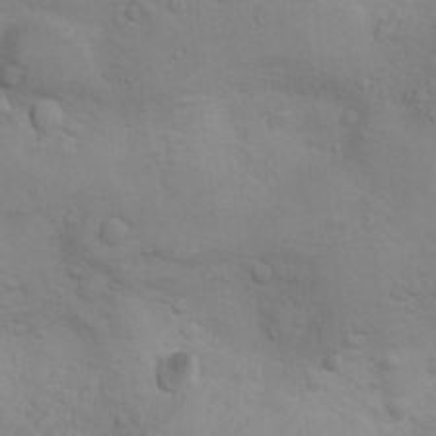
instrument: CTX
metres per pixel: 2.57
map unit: Nhu
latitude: 10.2712
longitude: -24.6679
